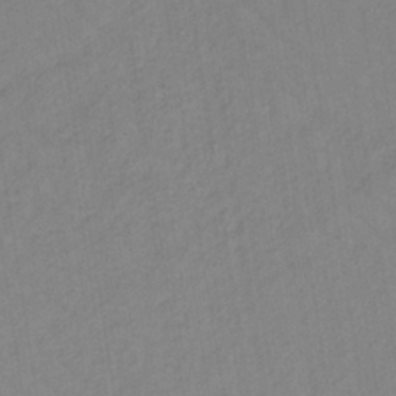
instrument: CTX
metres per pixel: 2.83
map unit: lHb
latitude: -35.5777
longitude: 72.0850
